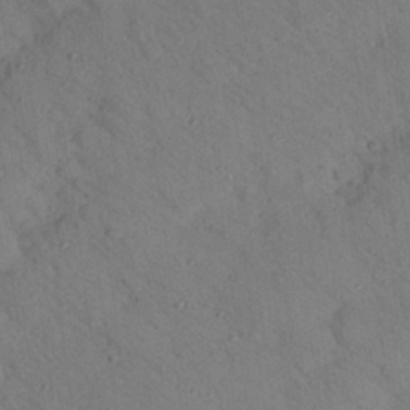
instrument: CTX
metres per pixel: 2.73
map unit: Nhu
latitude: 24.6112
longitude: -73.7639
